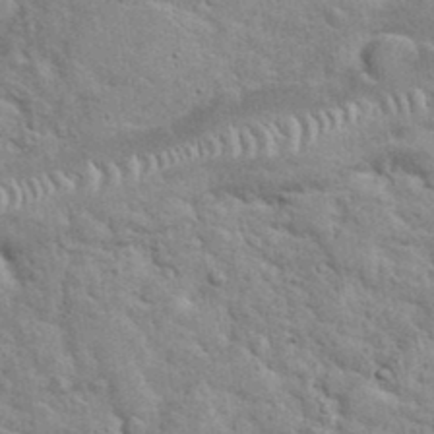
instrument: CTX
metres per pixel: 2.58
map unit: eHh
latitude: 37.8395
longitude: -61.5938
